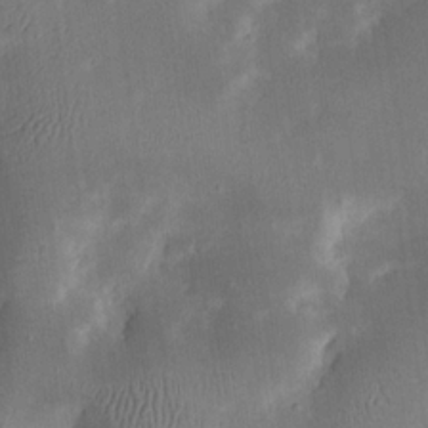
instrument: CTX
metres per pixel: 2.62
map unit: eHh
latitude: 20.4790
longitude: -70.3278
